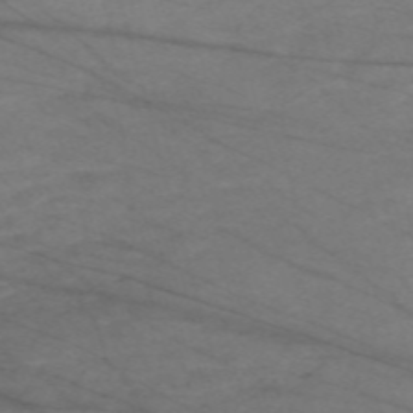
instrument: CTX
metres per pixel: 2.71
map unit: Nve
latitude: -59.2564
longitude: 61.5777
